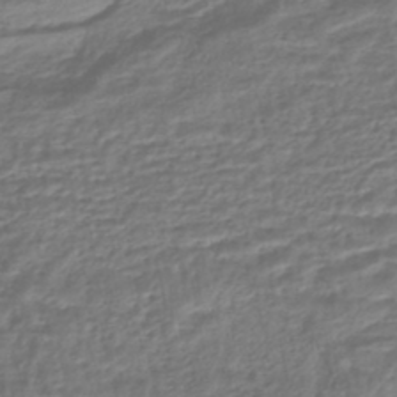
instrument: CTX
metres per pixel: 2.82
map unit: HNhu
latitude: -45.3699
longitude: 97.0865
